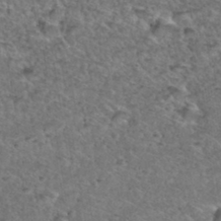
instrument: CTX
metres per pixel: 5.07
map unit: Hto
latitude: 35.9339
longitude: -48.1200
